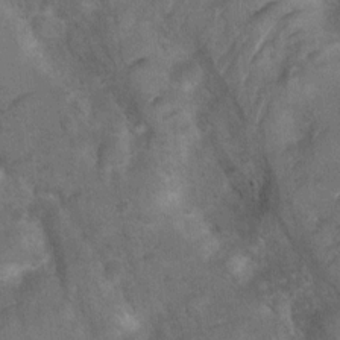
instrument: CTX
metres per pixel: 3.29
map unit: Ht
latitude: 4.4412
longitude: -28.3656
